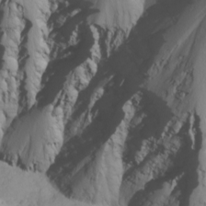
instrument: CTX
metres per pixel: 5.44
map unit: Nhu
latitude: -5.0297
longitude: -80.8380
